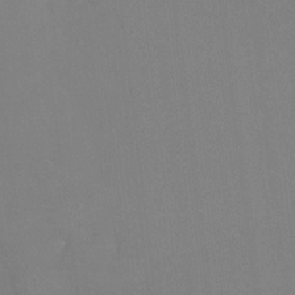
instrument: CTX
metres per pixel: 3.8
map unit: Hto
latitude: 0.5923
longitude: -33.7450
